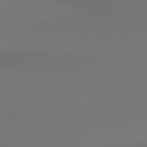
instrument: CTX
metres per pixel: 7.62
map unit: lApd
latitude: 80.6679
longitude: 152.4818
